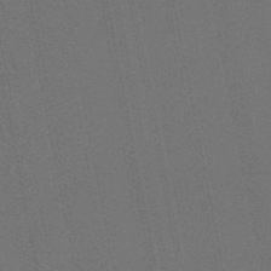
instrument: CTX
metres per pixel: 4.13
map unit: lHb
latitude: -50.8030
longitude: 80.3495
